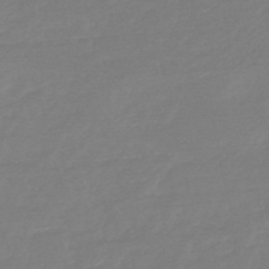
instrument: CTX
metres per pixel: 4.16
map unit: HNb
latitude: -49.1998
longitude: -43.0270
